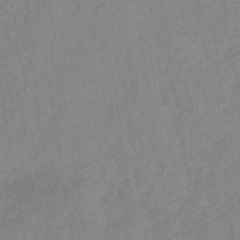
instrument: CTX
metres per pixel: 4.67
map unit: lHb
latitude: -36.9163
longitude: 72.5196
